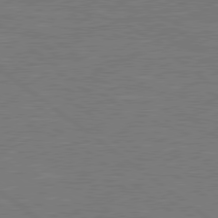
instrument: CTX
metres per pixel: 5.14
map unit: lApd
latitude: 79.2537
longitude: -91.7450
